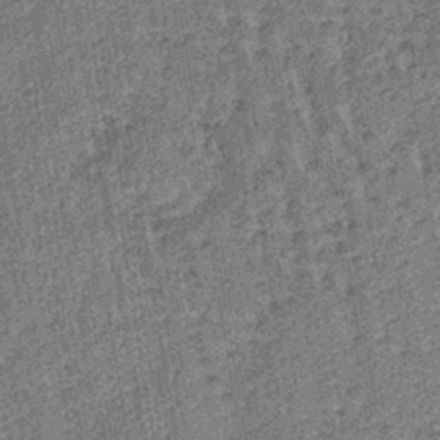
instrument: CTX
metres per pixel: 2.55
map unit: lHb
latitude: -38.6140
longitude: 64.4251
